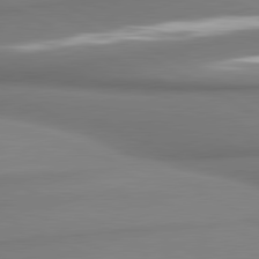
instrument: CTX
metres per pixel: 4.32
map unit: lApd
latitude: 80.9892
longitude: 178.1983
